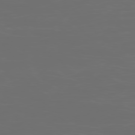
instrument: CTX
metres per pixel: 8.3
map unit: Ap
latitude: -78.7652
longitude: -69.8583
